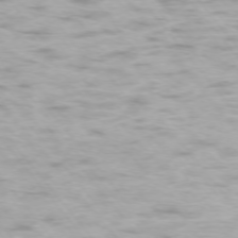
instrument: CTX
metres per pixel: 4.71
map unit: Ap
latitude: -74.5385
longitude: -74.6302
